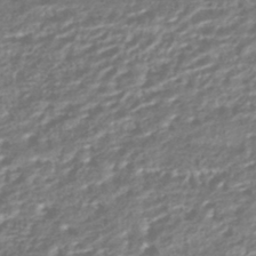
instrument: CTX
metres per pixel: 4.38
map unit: HNhu
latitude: -44.6330
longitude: 97.8423
